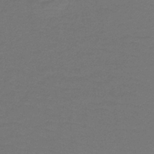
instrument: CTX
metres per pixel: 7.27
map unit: lHb
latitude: -41.7100
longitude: 52.4629
